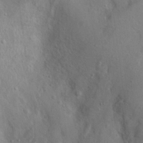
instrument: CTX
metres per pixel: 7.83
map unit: Nhu
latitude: 12.4223
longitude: -27.1592
